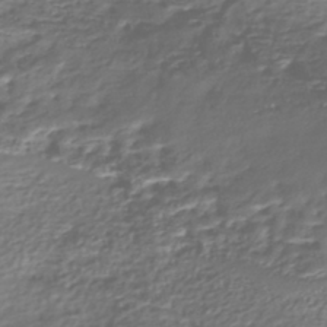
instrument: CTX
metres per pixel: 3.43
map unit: Nhe
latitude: -46.5573
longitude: -172.6868
